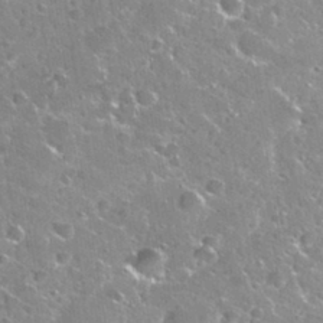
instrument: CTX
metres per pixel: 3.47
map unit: Nhu
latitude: 30.8569
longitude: -53.3293
